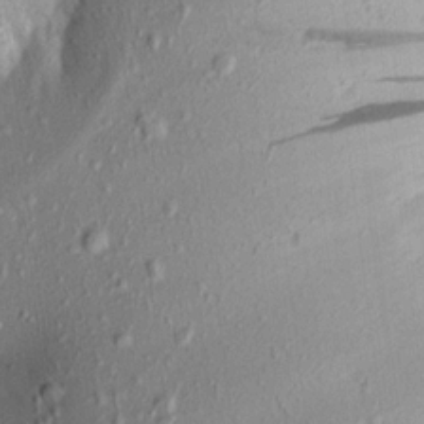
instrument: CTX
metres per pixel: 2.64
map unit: Aa
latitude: 17.6505
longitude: -148.7057
